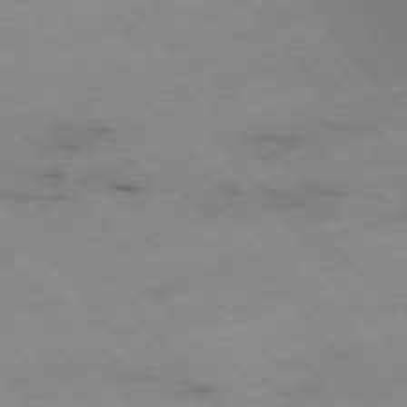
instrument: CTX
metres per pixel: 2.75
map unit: Hpe
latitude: -76.3117
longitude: -18.8569
